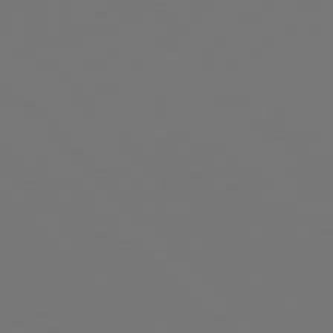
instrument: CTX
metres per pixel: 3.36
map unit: Hpe
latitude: 77.8016
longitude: -176.7246
